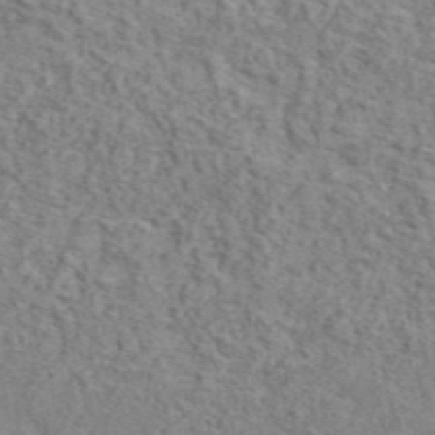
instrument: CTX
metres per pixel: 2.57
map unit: ANa
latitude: 46.3279
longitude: 29.9556
